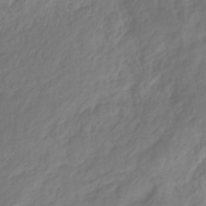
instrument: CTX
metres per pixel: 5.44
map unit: eHb
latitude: -29.6722
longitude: 66.8030
